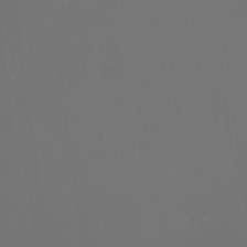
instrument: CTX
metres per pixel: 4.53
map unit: Nhu
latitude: -7.7288
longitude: -74.2900
